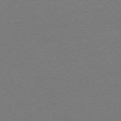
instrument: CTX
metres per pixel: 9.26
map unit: Ap
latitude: -75.7478
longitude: -74.6679
